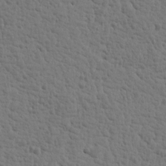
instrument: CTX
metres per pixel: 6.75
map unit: Htu
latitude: 2.2333
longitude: -178.4223
